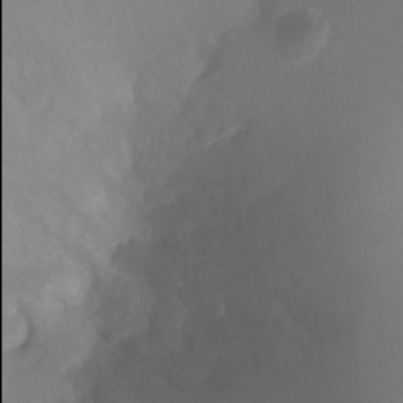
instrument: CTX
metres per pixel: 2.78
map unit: Ht
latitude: -0.7653
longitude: -17.9906
